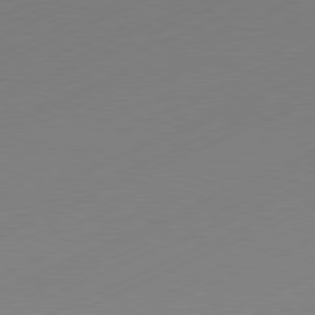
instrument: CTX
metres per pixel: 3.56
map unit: Hpe
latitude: -81.9745
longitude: 12.5952
